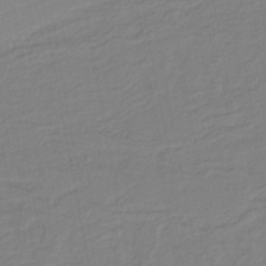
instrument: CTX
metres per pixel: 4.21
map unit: lHb
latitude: -37.7288
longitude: 56.6140
